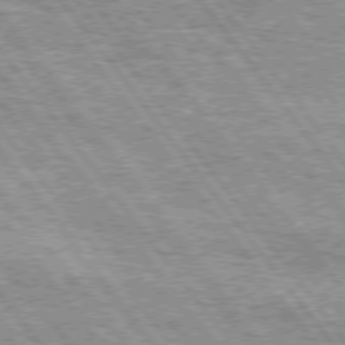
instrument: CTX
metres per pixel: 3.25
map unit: Hpe
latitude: 74.9892
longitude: -156.4790
